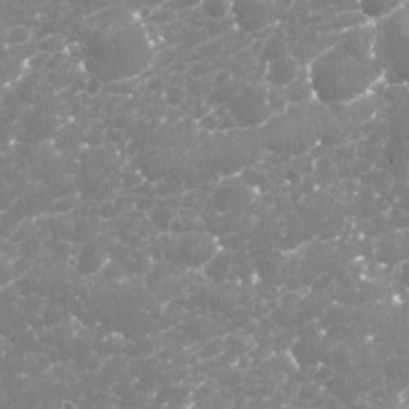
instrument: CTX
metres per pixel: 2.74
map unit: Nhu
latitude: -18.0661
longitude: -57.6882
